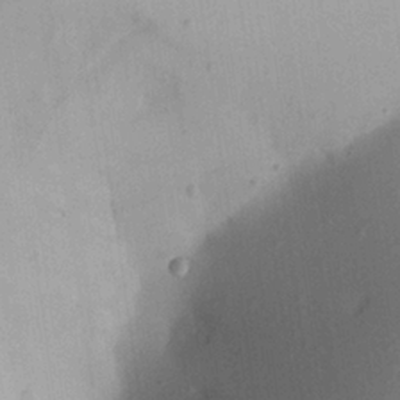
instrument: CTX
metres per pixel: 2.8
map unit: Aa
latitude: 21.4616
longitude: -147.1404
